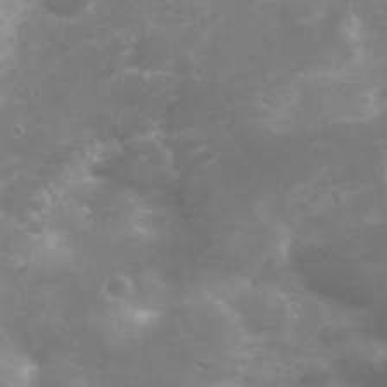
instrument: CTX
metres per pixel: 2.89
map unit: Nhu
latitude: 25.8394
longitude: -53.2159
